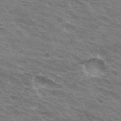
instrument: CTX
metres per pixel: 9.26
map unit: Hto
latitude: 32.4412
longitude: -43.6316
